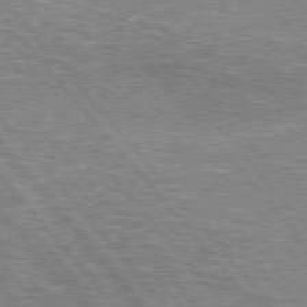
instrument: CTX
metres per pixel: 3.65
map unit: lApd
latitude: 76.2900
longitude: -74.0444
